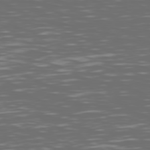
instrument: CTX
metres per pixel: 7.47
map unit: Hpe
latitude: 74.5357
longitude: -125.9339
